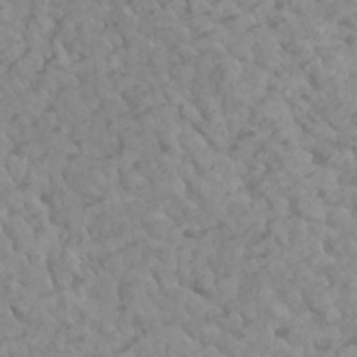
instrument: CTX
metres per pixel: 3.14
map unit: Htu
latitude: 2.3845
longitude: -21.2537
